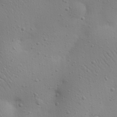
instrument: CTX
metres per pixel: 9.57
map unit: eHh
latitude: 24.8002
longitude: -69.8017
